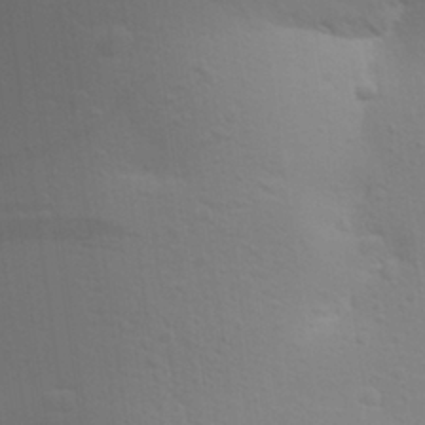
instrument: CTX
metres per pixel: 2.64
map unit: Aa
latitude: 27.8772
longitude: -144.3089
